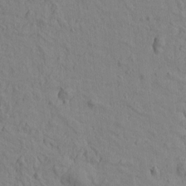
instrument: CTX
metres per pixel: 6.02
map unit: Htu
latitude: -2.5006
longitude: -175.5371
